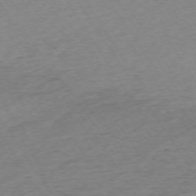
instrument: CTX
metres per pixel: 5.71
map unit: Ap
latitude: -73.2565
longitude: -68.3278
